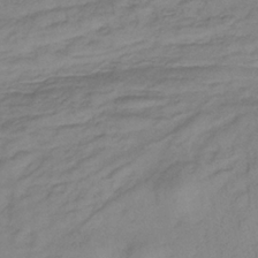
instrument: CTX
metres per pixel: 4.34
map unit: lHb
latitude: -33.5022
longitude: 66.4629
